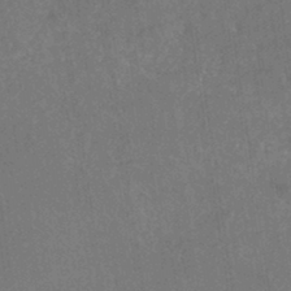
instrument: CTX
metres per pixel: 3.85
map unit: HNhu
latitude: -42.1794
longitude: 94.3495
